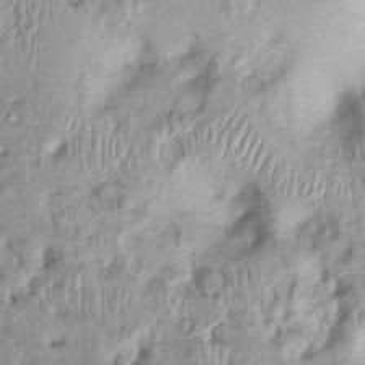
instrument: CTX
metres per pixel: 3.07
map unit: Ht
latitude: -0.1795
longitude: -13.9150
